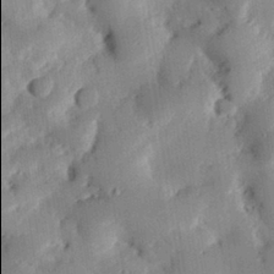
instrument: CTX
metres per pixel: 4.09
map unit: eHh
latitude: 29.5182
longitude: -81.9906
